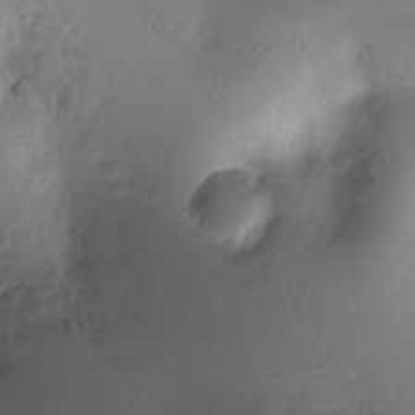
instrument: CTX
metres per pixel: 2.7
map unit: Ht
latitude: -3.2564
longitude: -29.1781
